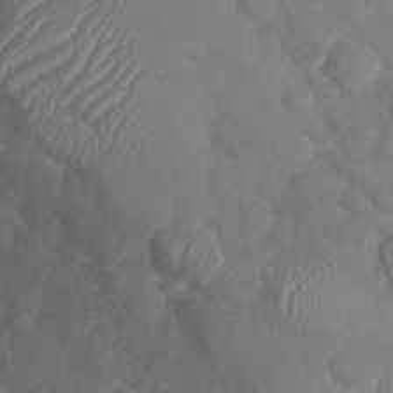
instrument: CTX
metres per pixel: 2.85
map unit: Nhu
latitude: -30.4062
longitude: -60.4979
